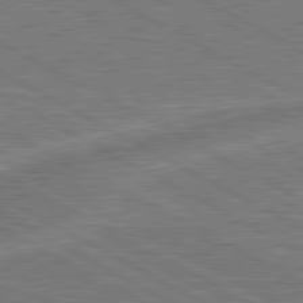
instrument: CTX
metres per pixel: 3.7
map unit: lApd
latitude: 80.9703
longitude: -171.1214
